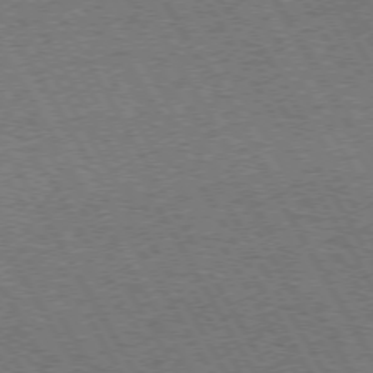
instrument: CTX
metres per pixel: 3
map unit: Hpe
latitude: 72.8002
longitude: -128.5735
